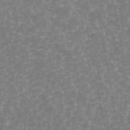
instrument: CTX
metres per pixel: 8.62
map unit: ANa
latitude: 45.4804
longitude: 30.6896
